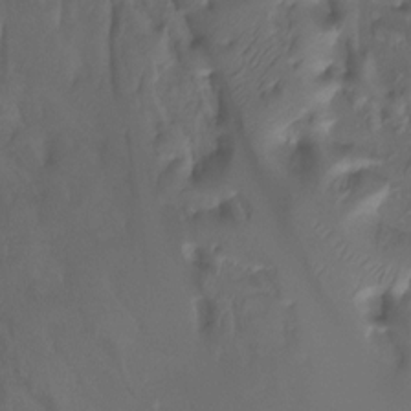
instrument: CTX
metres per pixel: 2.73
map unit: Htu
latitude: -14.1417
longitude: -45.0269
